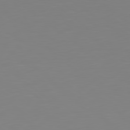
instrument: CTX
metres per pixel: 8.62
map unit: Hpe
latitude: 78.8569
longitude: -141.6882
